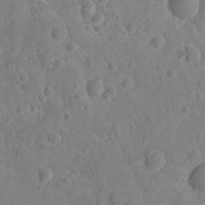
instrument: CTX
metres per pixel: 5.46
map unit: Ht
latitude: -10.1228
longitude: -23.1592
